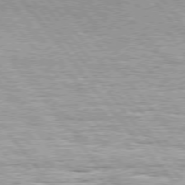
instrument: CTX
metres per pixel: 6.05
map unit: Hpe
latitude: 75.2348
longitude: -139.5749
